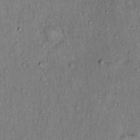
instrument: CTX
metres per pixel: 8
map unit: Hto
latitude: 14.9703
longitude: -59.0270
